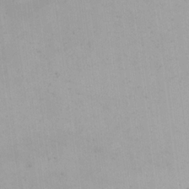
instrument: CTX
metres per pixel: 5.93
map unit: eHh
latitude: 17.1025
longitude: -62.9325
